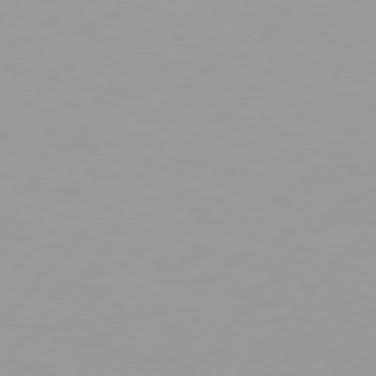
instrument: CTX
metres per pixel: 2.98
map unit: Hpe
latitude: 75.5938
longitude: -128.4790
